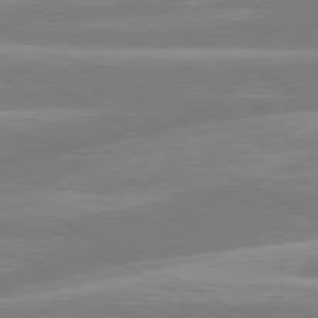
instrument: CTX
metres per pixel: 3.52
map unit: lApd
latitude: 80.7435
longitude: -134.4979
